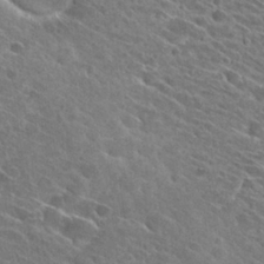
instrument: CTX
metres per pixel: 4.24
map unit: Hto
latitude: 25.7260
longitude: -41.1781
